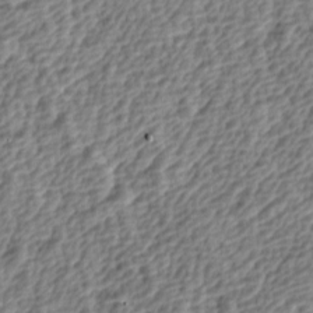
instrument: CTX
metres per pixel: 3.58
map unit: lAa
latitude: -4.6140
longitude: -122.5546
